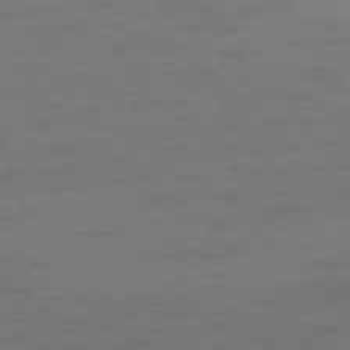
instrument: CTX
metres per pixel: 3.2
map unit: Ap
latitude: -77.7289
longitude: -68.3656
